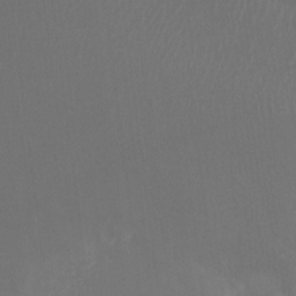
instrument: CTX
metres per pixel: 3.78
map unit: Ht
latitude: -9.4454
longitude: -33.3860
